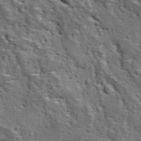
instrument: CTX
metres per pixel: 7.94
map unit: Ave
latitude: 11.5560
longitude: -105.1404
